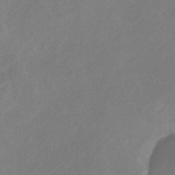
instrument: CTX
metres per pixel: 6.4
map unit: HNb
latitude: -31.1431
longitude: 63.9367
